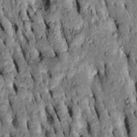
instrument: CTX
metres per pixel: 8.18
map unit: Htu
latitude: -7.6910
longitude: 144.6519
